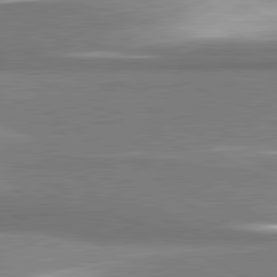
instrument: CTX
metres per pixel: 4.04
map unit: lApd
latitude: 81.5182
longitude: 167.8800
